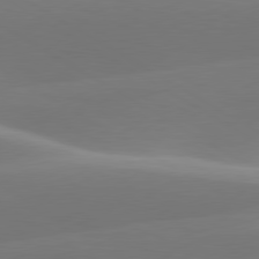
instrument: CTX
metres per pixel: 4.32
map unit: lApd
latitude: 79.8395
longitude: -93.8016
